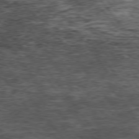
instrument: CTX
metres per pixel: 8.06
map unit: Hpe
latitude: 75.0458
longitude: -140.7435
